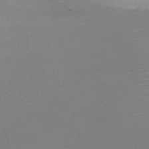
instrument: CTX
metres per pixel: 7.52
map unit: HNb
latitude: -46.3117
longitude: -42.4412
